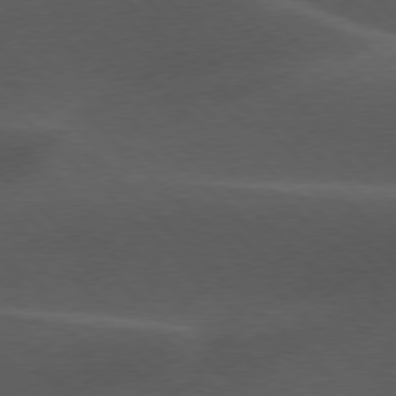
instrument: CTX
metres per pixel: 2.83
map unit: lApd
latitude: 77.3292
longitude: -60.4979
